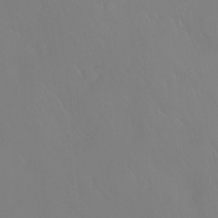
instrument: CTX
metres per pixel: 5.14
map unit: Htu
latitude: -15.6722
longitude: -47.2726
